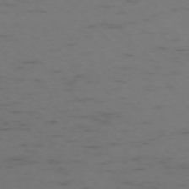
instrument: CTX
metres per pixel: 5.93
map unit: Ap
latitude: -76.5763
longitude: -65.7072
